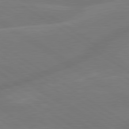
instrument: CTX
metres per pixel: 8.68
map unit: lApd
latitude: 79.8395
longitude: -142.7057
